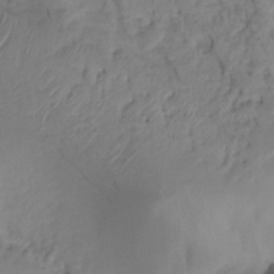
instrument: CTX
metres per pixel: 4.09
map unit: Hto
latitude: -8.1228
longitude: -44.4412
